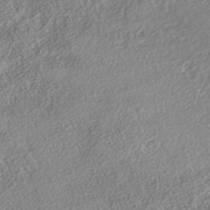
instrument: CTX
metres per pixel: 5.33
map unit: Nhe
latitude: -41.5777
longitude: -111.8206
